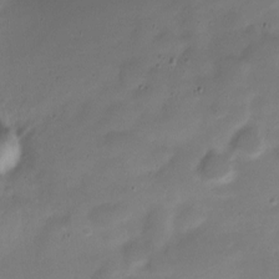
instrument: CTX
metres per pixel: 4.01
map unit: Nve
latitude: -21.8044
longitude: 105.3320
